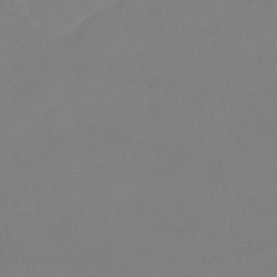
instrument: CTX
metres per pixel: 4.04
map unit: eHb
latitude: -45.6155
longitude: 86.0283
